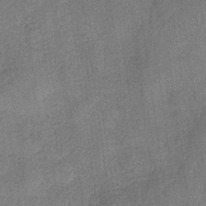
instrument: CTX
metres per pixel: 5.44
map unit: eHb
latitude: -31.7099
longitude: 74.1795
